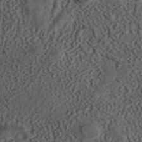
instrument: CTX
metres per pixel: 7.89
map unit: ANa
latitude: 41.8961
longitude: 34.9731
